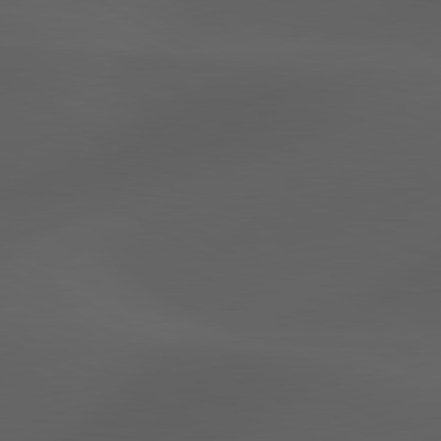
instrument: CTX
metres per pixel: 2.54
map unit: lApd
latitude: 80.1011
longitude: -88.6680
